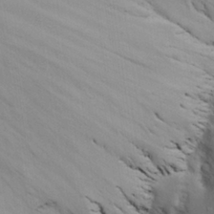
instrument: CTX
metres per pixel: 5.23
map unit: Aa
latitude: 25.6316
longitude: -132.0822
